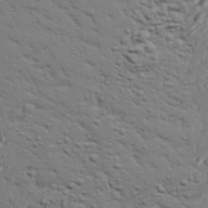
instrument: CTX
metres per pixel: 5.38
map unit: eHh
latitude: 25.4048
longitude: -77.3481
